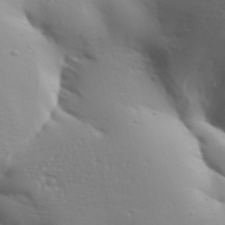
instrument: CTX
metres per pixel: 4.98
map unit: Aa
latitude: 33.1214
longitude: -143.8583
